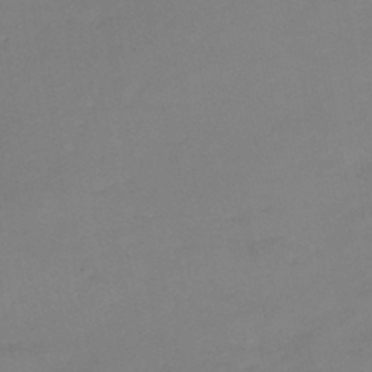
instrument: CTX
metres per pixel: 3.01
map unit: HNb
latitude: -45.3321
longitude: -35.8772
